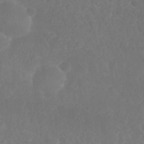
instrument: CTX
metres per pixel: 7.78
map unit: Nhu
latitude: 26.8947
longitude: -64.5168
